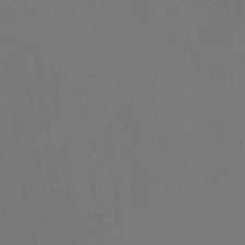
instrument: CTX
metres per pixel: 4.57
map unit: HNhu
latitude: 7.3671
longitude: 4.1983
